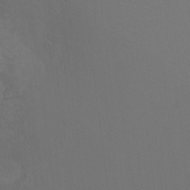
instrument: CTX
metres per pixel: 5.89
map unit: Ht
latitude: -10.7841
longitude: -34.9135
